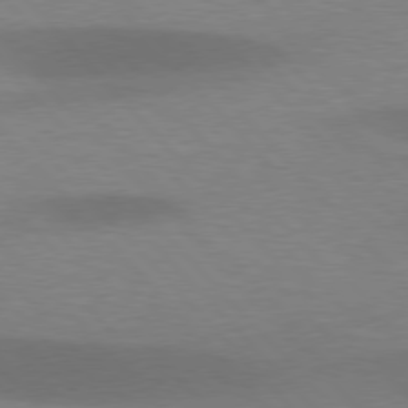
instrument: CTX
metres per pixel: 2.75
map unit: lApd
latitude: 77.0458
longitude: -58.8758
